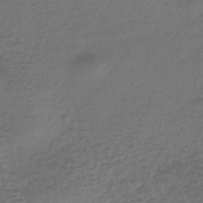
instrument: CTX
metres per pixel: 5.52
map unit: lHb
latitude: -43.9556
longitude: 81.0298
